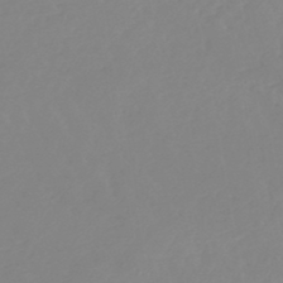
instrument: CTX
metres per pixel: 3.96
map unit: lHb
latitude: -45.4454
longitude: 64.8597
